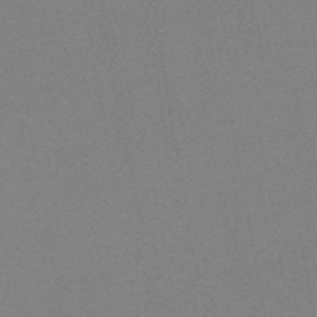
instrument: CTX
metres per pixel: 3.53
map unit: HNb
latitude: -45.5966
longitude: -40.2333
